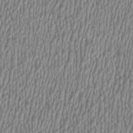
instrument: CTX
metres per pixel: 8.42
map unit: HNhu
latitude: 0.5357
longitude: -0.3845
